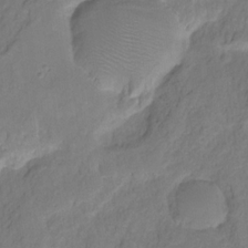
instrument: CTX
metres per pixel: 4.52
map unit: HNhu
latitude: -28.0661
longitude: 75.0487
